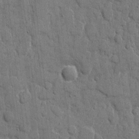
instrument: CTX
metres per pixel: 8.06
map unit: eHh
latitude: 8.7246
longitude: -67.4993
